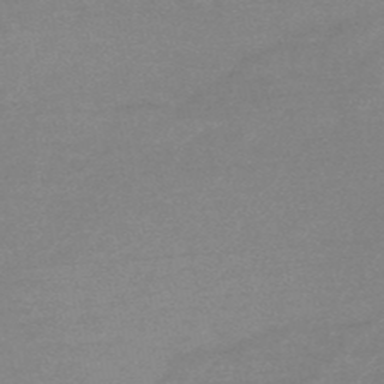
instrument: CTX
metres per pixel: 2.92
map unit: HNb
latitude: -49.3132
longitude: -48.8947
